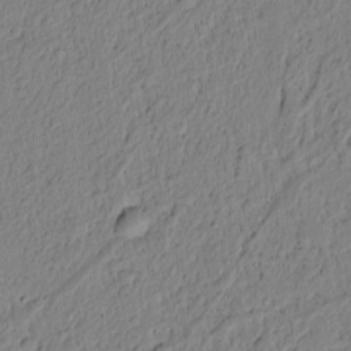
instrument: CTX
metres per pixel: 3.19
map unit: lAvf
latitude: 5.8016
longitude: 164.3307
